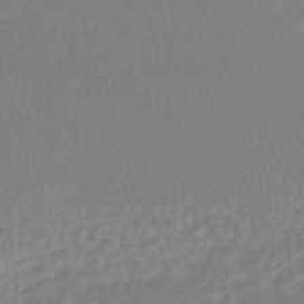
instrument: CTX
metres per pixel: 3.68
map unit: HNhu
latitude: -48.0283
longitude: 101.9367
